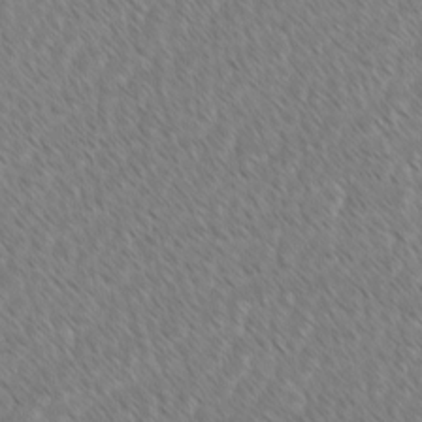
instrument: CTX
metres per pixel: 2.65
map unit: lAvf
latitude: -1.5588
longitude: -114.2333
